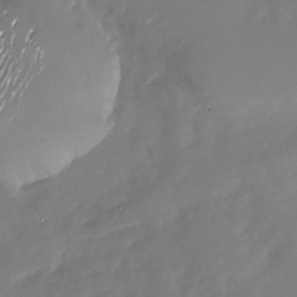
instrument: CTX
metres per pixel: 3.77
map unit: Nhu
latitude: -28.0850
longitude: -76.1766
